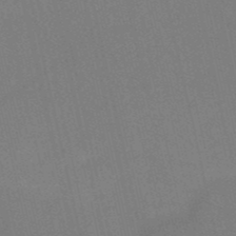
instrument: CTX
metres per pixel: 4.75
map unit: HNb
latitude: -51.6344
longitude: -45.4804
